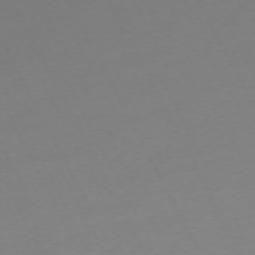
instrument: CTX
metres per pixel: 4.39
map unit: Ap
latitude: -73.1809
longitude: -69.6505
